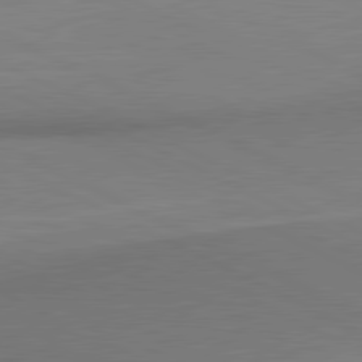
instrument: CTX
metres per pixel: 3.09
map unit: lApd
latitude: 80.9703
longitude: 162.2172
